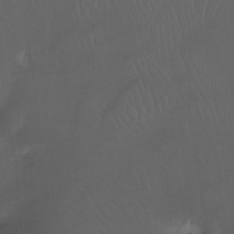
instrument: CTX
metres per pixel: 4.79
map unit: Ht
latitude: -11.8800
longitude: -44.4034
